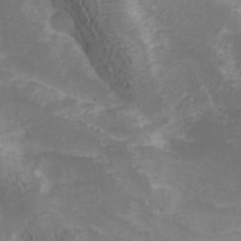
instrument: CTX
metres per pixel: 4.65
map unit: Hve
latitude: 32.9136
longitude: 148.9920
